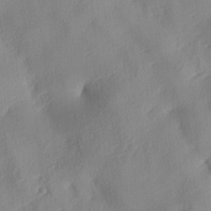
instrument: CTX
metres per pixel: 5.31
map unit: lAa
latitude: -8.2928
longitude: -128.2522
